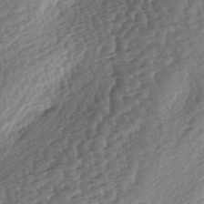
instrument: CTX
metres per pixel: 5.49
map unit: lAa
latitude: -3.4265
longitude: -127.2348
